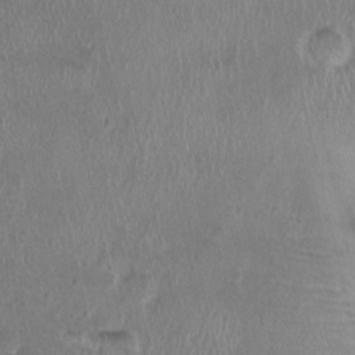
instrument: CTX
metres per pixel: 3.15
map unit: Nhu
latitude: 0.8191
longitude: -15.9906
